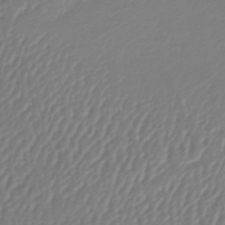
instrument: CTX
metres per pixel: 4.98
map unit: lHb
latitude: -44.6330
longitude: 76.3306
